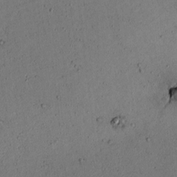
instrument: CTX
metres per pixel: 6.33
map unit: lAvf
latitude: 4.5168
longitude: 167.9745
